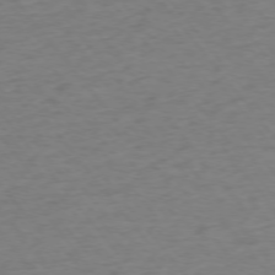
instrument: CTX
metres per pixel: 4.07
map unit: Ap
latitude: -75.7856
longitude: -83.3103
